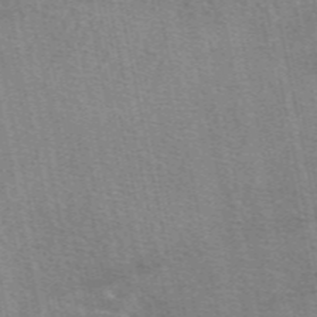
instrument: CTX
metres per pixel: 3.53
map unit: eAb
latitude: 50.2900
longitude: 112.1984
